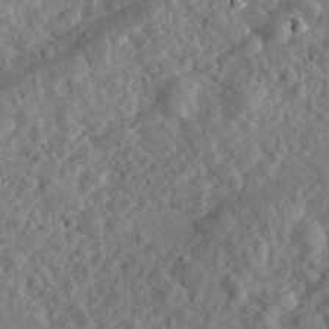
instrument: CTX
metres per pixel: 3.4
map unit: eHh
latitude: 35.1025
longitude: -78.9136
